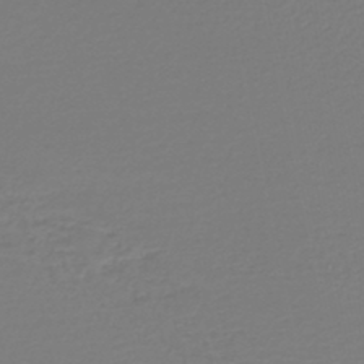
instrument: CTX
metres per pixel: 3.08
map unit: lHb
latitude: -46.1605
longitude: 59.8044
